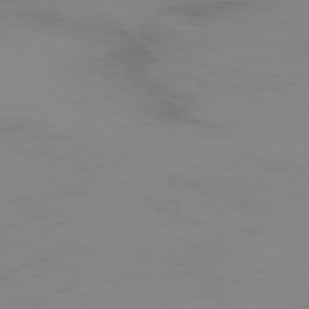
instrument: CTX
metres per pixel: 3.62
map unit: Ap
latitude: -78.5951
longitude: -95.6316
